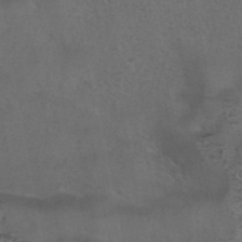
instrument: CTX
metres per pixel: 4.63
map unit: eAb
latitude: 43.0647
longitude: 104.8597
